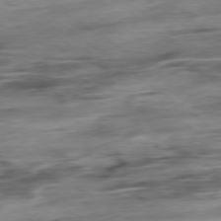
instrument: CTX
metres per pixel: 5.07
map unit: Hpe
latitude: -78.8597
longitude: -17.7261
